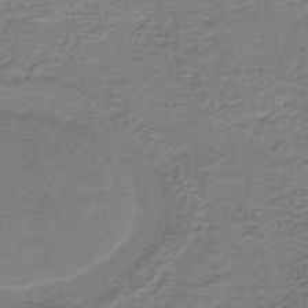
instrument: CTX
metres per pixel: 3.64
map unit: HNb
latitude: -44.1984
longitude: 49.7667
